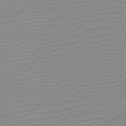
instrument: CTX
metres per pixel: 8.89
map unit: eHh
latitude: -6.0283
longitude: -84.8002
